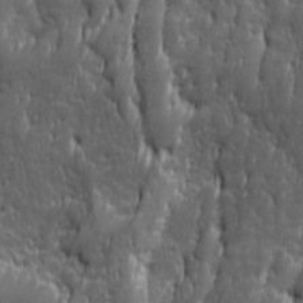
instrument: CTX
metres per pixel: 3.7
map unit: Ave
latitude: 15.9528
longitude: -135.7071
